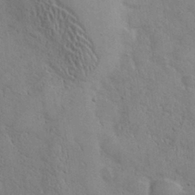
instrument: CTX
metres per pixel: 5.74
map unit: eHh
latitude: 30.1956
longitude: -69.9906
